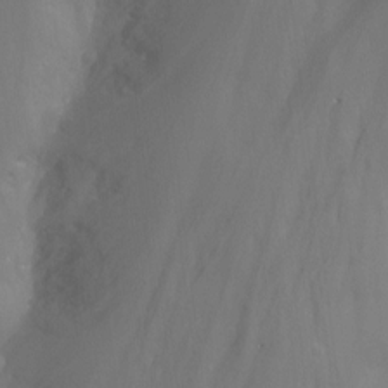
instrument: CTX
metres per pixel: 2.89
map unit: Nhu
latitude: -12.4629
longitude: -66.1388
